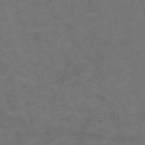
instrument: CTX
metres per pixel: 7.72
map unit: Nve
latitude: -58.9352
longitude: 51.4265
